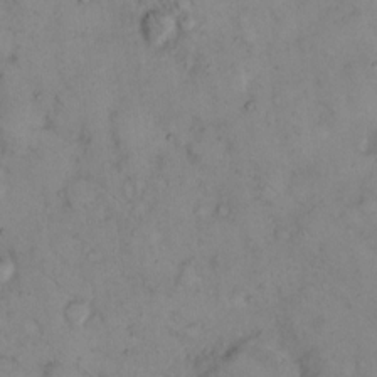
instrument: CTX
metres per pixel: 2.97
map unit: Hto
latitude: 10.2334
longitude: -61.9717
